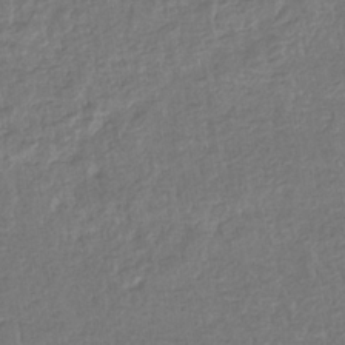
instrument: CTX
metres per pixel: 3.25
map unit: eHb
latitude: -34.2173
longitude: 76.8786
